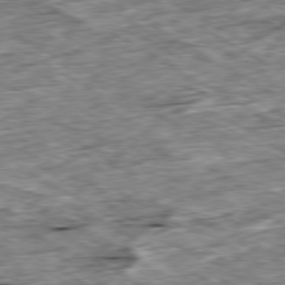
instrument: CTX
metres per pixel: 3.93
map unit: Ap
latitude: -80.0094
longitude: -89.7639
